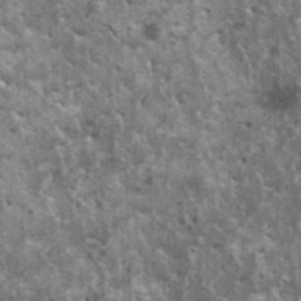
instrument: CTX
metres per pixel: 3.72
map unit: HNhu
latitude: 2.8380
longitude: 4.8786
